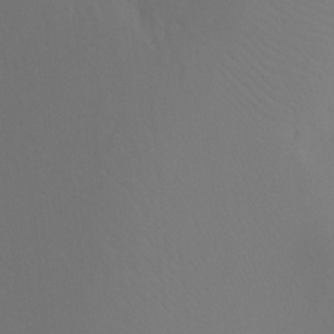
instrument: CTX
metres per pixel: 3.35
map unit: Ht
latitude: -9.3132
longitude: -33.2915
